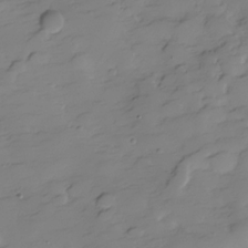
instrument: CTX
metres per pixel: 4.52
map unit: Hve
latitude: -28.9164
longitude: 91.1809
